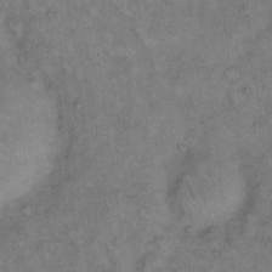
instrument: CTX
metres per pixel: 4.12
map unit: eHh
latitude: 14.6869
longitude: -64.9892
